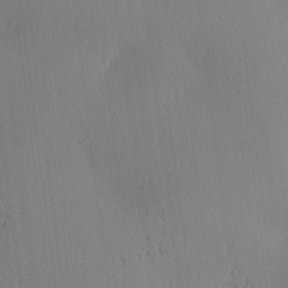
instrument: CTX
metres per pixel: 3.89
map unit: lAa
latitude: 1.7449
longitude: -116.6868
